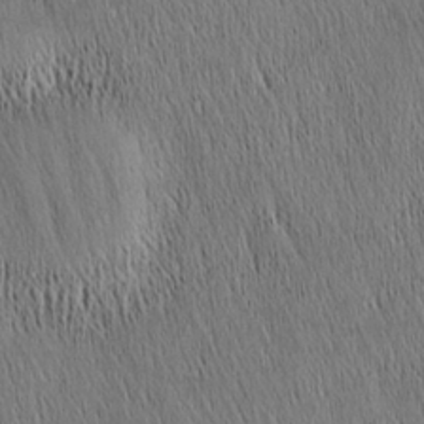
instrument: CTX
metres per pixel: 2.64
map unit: Nhu
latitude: -4.3306
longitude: -151.3292
